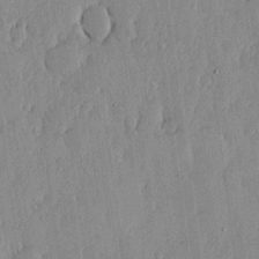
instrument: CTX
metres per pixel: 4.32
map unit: lHvf
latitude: 17.9339
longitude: -115.9717
